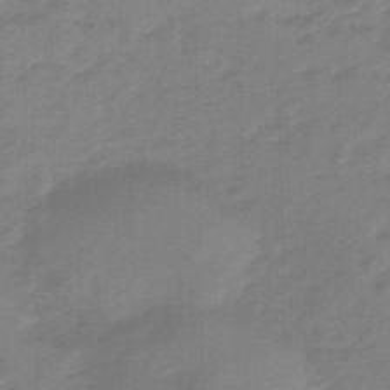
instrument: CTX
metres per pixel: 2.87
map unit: eHb
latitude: -45.8611
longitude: 83.3321
